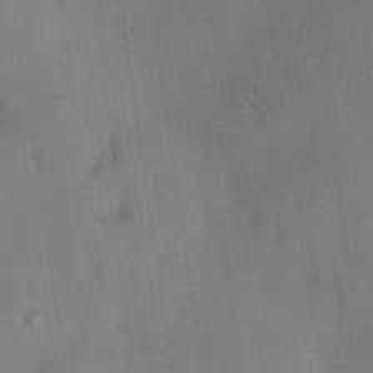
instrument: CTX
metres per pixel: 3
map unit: HNhu
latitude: 13.6694
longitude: 11.2754
